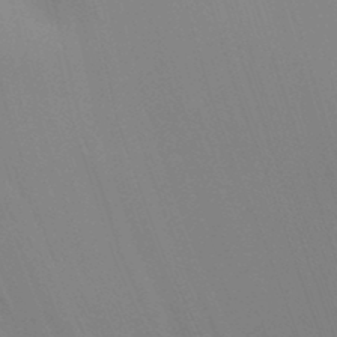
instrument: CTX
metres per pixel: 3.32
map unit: Ht
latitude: -8.8975
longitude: -31.3293
